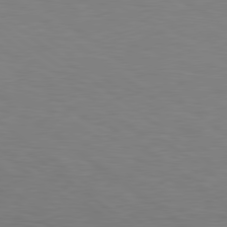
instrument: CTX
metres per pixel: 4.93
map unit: Hpe
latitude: 78.9514
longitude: -163.0648
